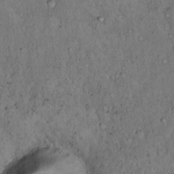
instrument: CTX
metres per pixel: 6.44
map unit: Hto
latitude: 15.7450
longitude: -59.2537
